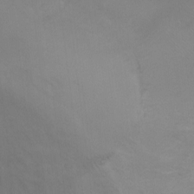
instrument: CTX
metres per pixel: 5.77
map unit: Ht
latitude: 0.7813
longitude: -35.6694
